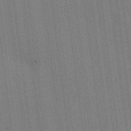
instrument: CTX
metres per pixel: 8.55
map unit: HNhu
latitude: 13.8583
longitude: 14.2173
